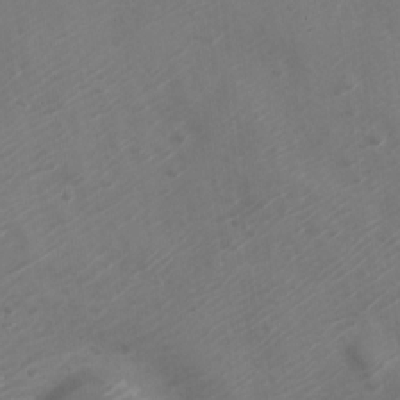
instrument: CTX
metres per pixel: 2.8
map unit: Nve
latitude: -20.7652
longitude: 106.3118
